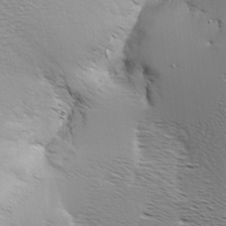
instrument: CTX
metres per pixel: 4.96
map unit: Hve
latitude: 3.7638
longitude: -121.6316
